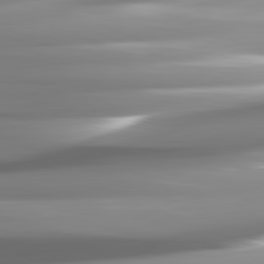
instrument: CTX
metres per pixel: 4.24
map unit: lApd
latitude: 82.1199
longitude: -141.8205
